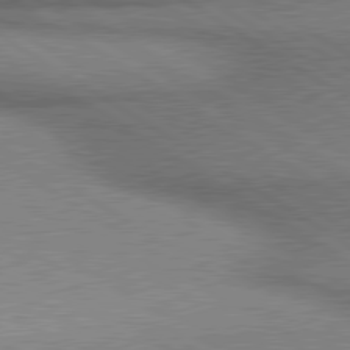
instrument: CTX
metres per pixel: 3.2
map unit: lApd
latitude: 80.2522
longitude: 164.8975
